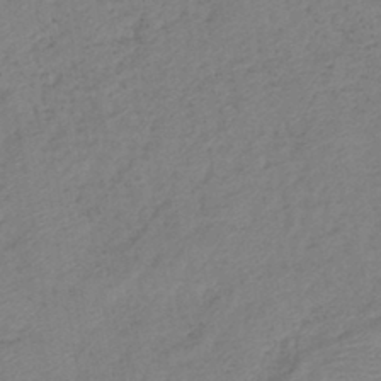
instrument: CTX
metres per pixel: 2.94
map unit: eHb
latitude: -40.3873
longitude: 77.8989
